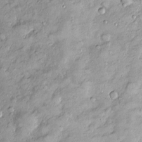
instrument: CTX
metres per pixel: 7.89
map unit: Htu
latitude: -5.0864
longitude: 159.3510
